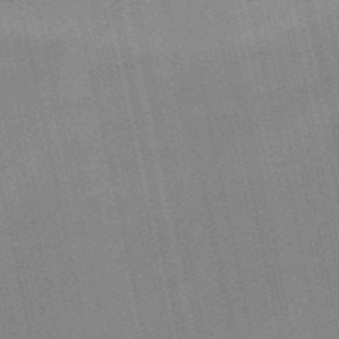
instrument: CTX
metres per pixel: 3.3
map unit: HNb
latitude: -52.4062
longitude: -45.8394
